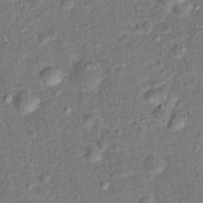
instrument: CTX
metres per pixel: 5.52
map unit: Hto
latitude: 15.3293
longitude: -42.0633
